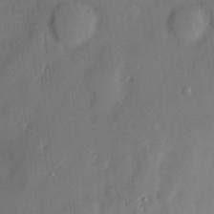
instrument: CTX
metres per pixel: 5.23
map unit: Hve
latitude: -9.1809
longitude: 176.1606
